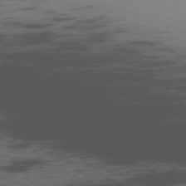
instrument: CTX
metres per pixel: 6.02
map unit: Ap
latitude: -76.3117
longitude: -66.8002
